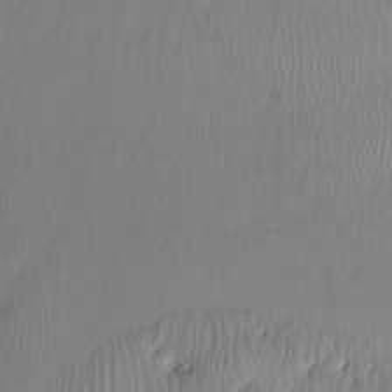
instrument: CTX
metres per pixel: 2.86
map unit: Htu
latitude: -15.8045
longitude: -46.9514
